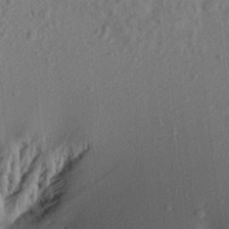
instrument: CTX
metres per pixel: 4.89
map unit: Aa
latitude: 20.4601
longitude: -147.7261
